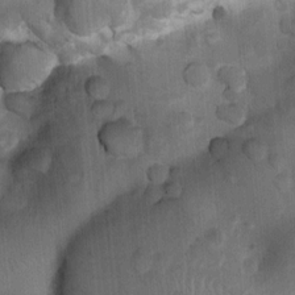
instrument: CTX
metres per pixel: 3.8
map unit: Nhu
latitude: 6.7246
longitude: -23.2348
